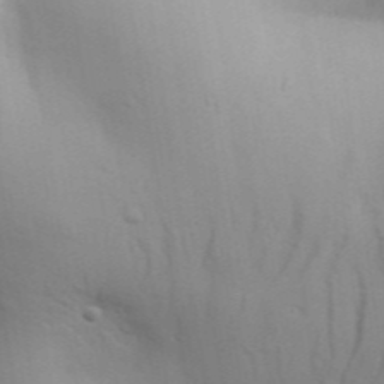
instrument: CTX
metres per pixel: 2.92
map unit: Aa
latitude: 32.0633
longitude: -140.0255
